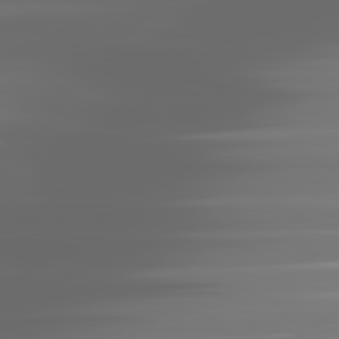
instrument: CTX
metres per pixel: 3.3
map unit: lApd
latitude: 81.8583
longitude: -136.2523
